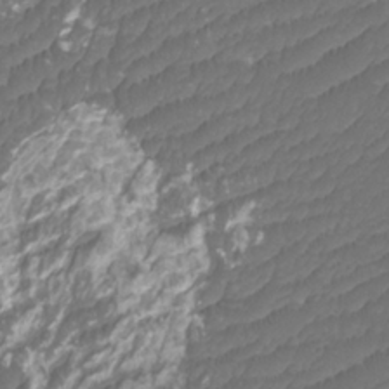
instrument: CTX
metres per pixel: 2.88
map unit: Htu
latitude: -10.8975
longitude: -74.0444
